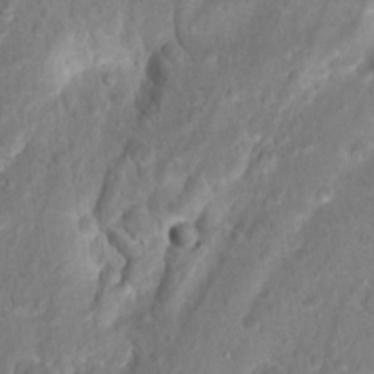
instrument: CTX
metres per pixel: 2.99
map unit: Hto
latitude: 17.5560
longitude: -40.1766
